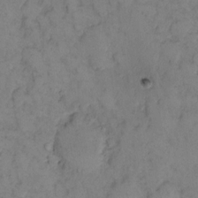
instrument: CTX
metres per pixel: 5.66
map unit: eHh
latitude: 11.8017
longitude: -62.8569
